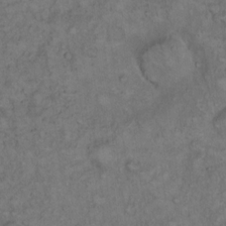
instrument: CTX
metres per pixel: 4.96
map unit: Hto
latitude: 12.1578
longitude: -57.3859
